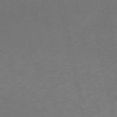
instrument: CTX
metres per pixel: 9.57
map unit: Nhu
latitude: -68.3873
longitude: 37.3320
